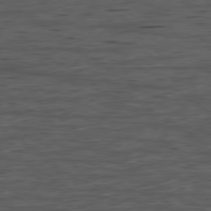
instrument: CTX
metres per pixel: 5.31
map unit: Ap
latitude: -79.5399
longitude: -58.3845
